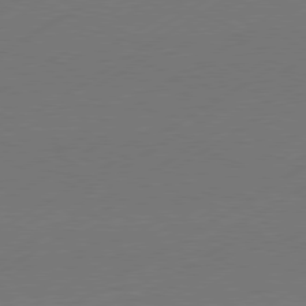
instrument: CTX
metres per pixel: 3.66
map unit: Hpe
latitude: -80.9920
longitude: 15.1809
